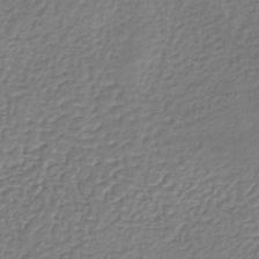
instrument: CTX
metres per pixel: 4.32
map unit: lHb
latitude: -36.1794
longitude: 59.7099
